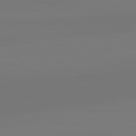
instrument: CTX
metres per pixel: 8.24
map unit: lApd
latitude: 82.2900
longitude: 145.3699
